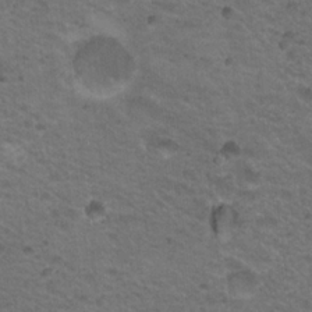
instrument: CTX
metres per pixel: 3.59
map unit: Nhu
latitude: 18.9513
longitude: -32.6113
